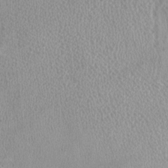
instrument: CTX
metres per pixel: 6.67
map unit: HNhu
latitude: -3.5021
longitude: -1.6127
